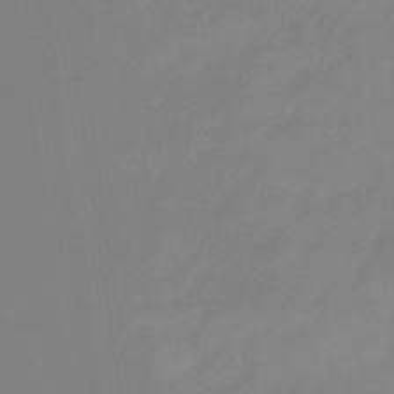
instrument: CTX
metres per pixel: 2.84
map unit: eHb
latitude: -30.4251
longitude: 72.3306
